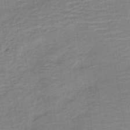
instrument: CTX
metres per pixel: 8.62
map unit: HNb
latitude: -41.2943
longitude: 50.7652
